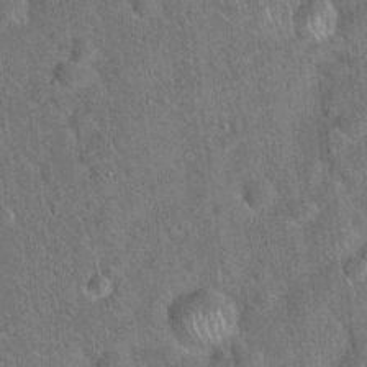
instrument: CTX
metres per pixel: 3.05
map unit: Hto
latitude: 19.8016
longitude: -52.7624
